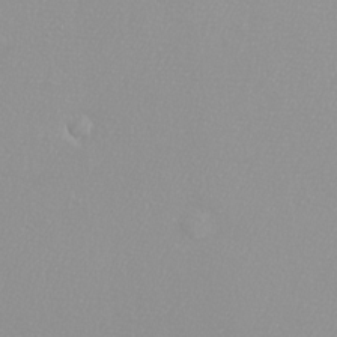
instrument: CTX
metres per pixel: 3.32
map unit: eHh
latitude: -8.3117
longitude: -70.8380
